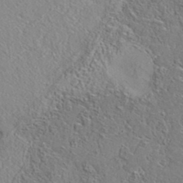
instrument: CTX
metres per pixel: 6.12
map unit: eAb
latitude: 35.5938
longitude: 108.5007
